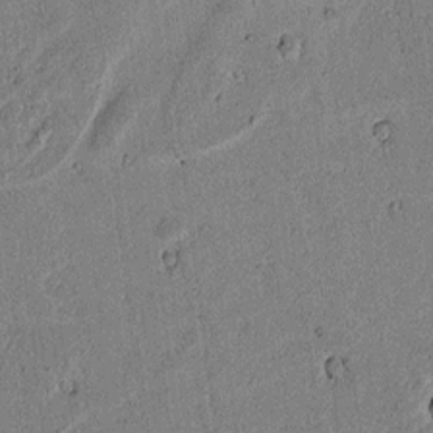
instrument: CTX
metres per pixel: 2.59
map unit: lAvf
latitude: 5.6883
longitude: 168.2361
